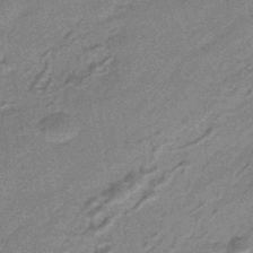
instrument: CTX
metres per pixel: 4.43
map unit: HNhu
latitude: -43.0297
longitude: 90.8408
